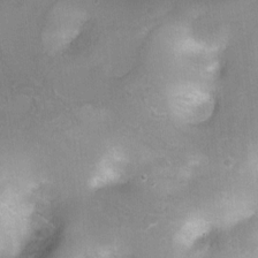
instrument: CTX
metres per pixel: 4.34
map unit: Ht
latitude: -0.5385
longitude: -20.5168
